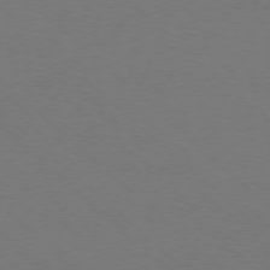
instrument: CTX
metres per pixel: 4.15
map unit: Ap
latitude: -78.4062
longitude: -90.9703
